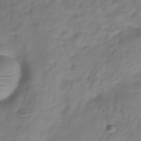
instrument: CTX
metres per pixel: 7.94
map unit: Hve
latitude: -33.0487
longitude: 91.0109
